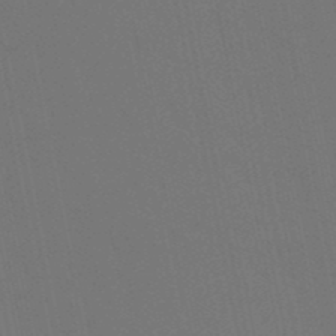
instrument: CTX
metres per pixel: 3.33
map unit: eHb
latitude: -50.1984
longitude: 75.1809
